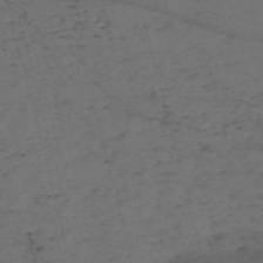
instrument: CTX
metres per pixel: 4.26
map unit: Nve
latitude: -59.1242
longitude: 51.2754
